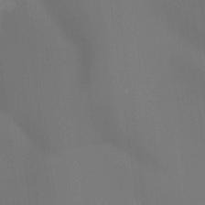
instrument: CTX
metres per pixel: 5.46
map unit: Ht
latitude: -14.8597
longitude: -56.4789
